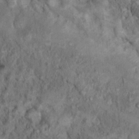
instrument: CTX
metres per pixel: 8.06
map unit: Nhu
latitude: 11.2159
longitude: -27.0081
